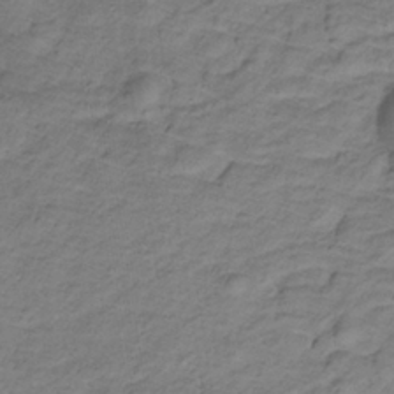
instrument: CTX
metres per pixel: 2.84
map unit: lHb
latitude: -32.1039
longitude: 65.8989
